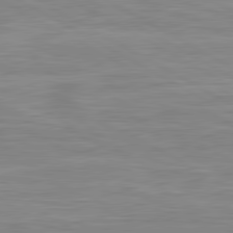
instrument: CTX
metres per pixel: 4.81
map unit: lApd
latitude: 80.8002
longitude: 171.9178
